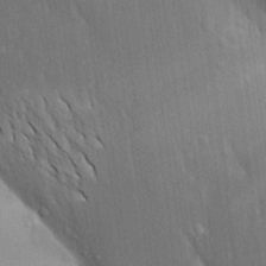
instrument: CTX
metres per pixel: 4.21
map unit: Aa
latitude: 19.1025
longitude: -149.6883
